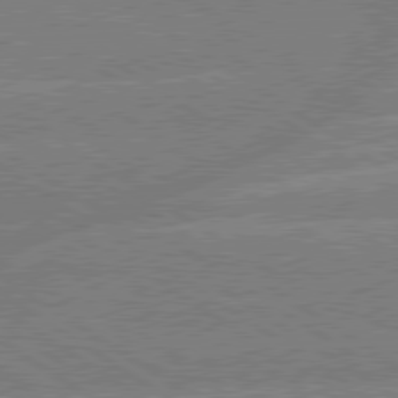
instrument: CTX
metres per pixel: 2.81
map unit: lApd
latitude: 79.3860
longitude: -133.0270
